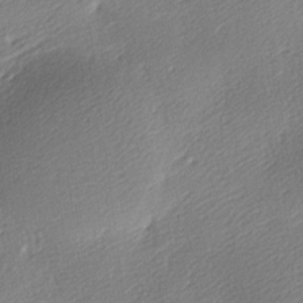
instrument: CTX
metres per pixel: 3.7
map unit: lAa
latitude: -9.2376
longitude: -127.7450
